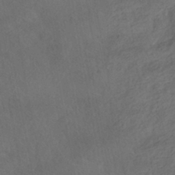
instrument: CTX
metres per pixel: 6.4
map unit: HNhu
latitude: -39.1242
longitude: 97.3888
